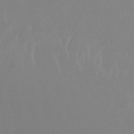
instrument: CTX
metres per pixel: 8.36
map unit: lHb
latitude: -34.0283
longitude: 67.1998
